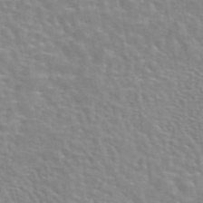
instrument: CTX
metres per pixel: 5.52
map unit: eAb
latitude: 44.2711
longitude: 107.5022
